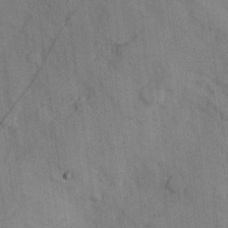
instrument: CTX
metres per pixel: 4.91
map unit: Hve
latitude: 25.7071
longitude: 147.7288
